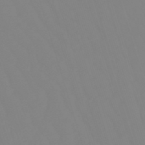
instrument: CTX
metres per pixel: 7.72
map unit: lHb
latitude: -49.4455
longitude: 81.6155
